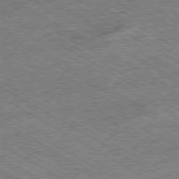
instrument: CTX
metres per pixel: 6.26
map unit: Ap
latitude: -79.9556
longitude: -79.1403
